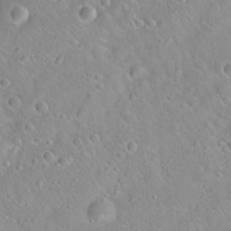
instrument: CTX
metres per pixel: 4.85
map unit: Hto
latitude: 20.4601
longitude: -53.4049
